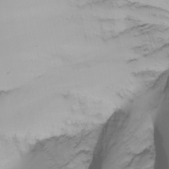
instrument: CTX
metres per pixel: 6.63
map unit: Nhu
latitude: -6.8408
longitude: -83.3103
